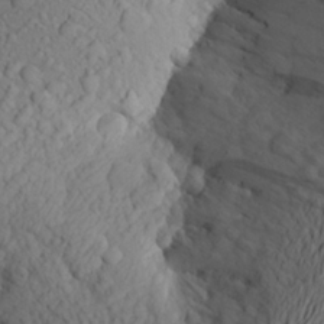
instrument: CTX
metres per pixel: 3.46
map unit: Aa
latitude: 24.2144
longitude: -145.8961
